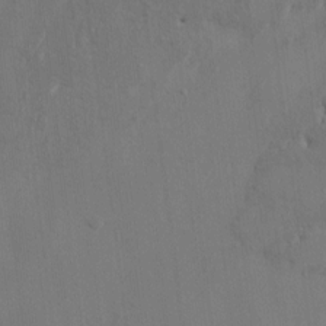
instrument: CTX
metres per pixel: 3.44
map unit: HNhu
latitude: 3.6694
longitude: -6.8191
